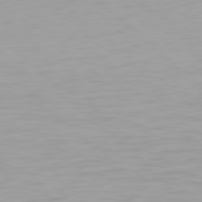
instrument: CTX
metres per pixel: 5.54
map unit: Hpe
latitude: 78.3656
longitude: -167.5560
